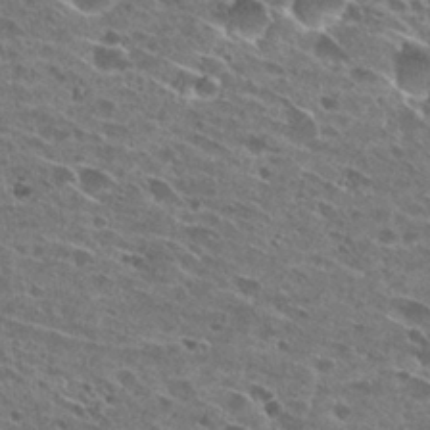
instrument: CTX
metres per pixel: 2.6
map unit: Hto
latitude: 27.9528
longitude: -43.8206
